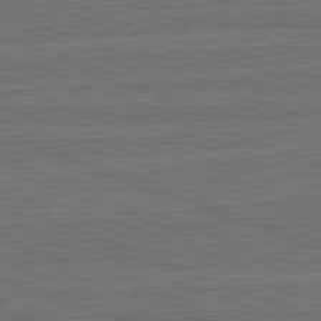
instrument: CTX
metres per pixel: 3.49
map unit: lApd
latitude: 82.7813
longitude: 175.5021
